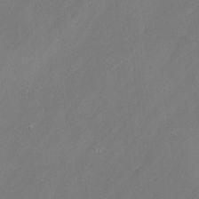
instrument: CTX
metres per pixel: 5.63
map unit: lAvf
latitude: -1.5588
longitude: -106.5546
